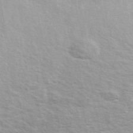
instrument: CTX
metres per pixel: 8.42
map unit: ANa
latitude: 49.7072
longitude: -74.8002
